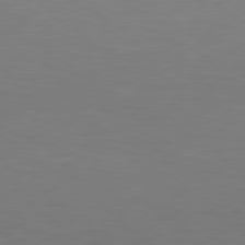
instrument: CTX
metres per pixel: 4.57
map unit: Hpe
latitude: 78.6113
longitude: -173.4048
